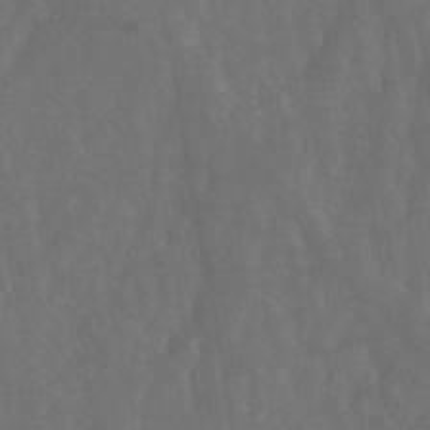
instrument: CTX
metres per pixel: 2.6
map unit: ANa
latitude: -39.0676
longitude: 97.2187
